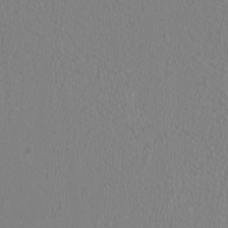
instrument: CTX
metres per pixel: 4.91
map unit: HNhu
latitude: 0.4790
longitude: -0.9136
